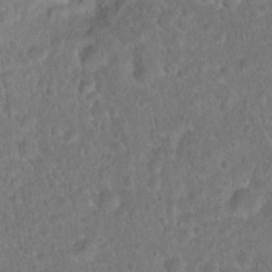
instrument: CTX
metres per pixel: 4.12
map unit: Hto
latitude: 17.0081
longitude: -41.0647
